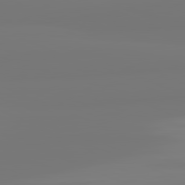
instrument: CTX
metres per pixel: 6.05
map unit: lApd
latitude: 81.9339
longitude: -176.4223
